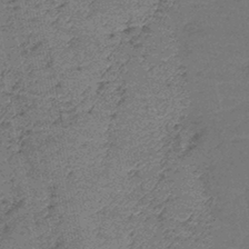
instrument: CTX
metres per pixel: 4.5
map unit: lHb
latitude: -42.9352
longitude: 79.6533
